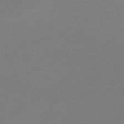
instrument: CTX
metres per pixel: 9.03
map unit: lHb
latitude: -44.2740
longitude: 68.4062
